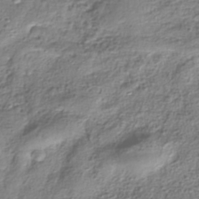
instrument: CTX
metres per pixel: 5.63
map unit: HNhu
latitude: -40.8219
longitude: 109.5966
